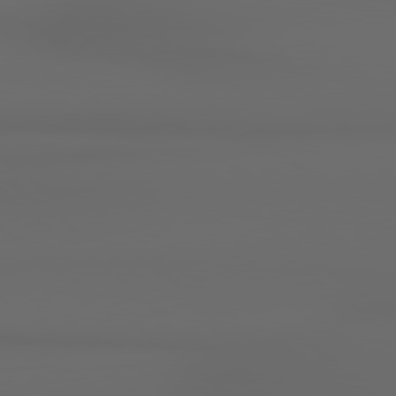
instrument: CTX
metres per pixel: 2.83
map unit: lApd
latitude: 78.9325
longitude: -135.9150
